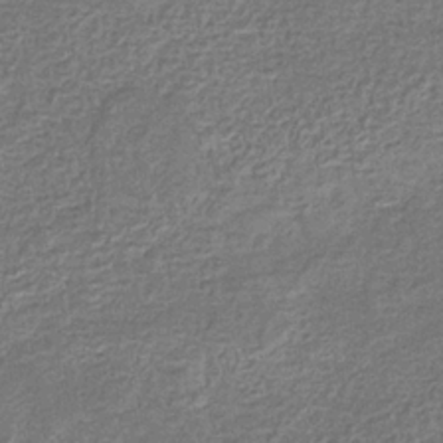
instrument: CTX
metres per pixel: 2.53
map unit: eHb
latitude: -33.1620
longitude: 74.5574
